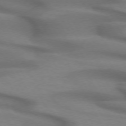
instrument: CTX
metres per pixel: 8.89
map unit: lApd
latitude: 71.8016
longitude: -51.9339
